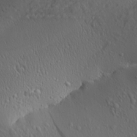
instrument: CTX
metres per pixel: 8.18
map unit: Aa
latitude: 25.0647
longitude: -135.7638
